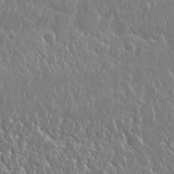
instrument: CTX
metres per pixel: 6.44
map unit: Nhu
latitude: 25.7449
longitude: -58.0822
